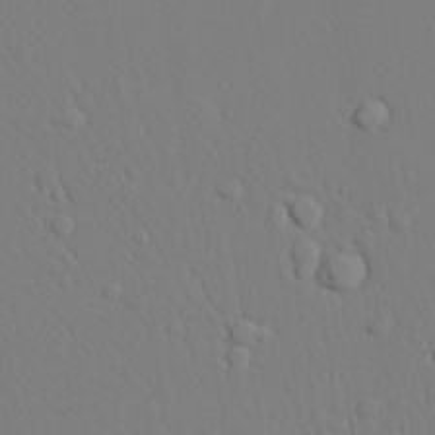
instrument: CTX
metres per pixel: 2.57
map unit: lAvf
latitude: 27.6694
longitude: -107.6505
